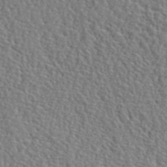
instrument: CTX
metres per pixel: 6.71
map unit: lHvf
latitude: 42.0822
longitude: -87.6316
